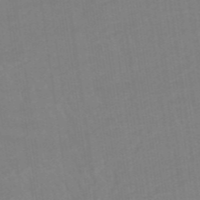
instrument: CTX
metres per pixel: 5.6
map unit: eHb
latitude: -48.3307
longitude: 87.4643
